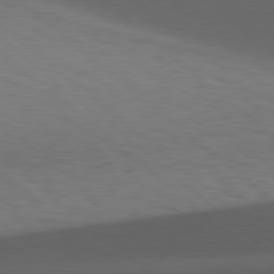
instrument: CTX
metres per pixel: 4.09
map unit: Hpe
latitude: 78.8947
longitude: -161.4615
